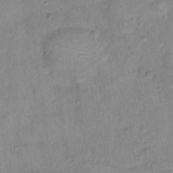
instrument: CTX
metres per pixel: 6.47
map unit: Hto
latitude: 16.1578
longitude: -40.4978
